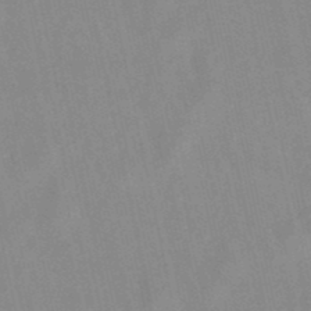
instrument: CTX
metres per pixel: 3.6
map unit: lHb
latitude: -48.6708
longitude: 72.7841
